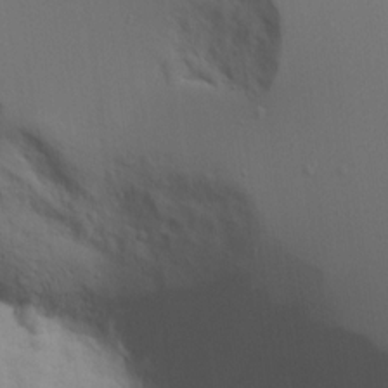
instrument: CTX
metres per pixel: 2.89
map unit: Aa
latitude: 18.0822
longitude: -124.9513
